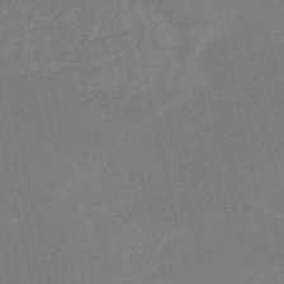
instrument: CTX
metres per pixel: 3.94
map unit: HNb
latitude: -52.8408
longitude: -48.6868
